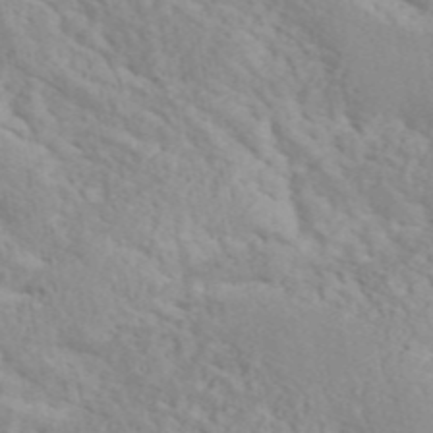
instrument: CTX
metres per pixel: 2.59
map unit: ANa
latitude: 46.6869
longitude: 27.2942
